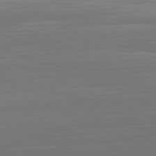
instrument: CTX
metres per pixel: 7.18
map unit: Hpe
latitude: -81.7856
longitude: 21.0486
